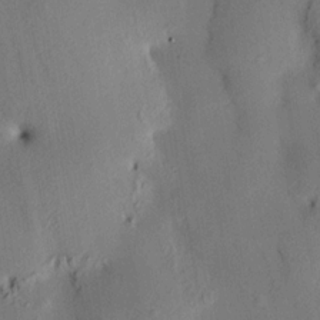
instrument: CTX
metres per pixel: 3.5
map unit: HNhu
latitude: 14.1389
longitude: 12.1606
